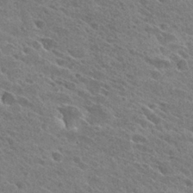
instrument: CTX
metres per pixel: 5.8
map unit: Hto
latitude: 26.6113
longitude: -41.0647
